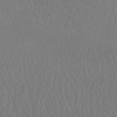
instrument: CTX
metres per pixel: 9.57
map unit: HNhu
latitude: -48.8597
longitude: 101.3131
